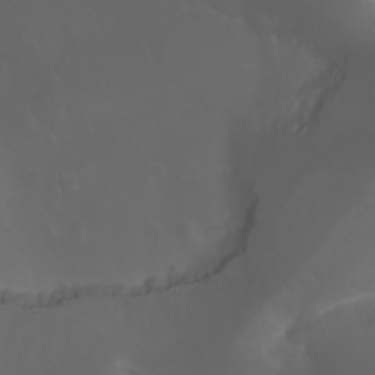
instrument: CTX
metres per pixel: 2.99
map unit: Aa
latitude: -7.3131
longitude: -73.0270
